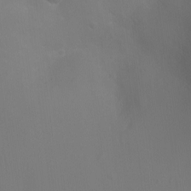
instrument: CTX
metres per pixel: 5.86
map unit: Ht
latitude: -3.9556
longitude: -25.7260
